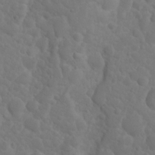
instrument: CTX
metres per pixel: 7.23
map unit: eHh
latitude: 0.9324
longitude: -56.3656
